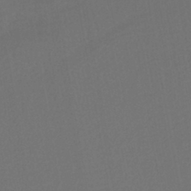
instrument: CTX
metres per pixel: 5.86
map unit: lHb
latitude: -43.0486
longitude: 75.0865
